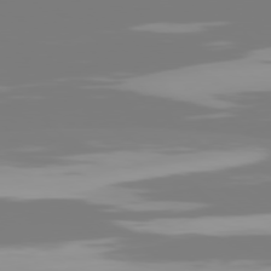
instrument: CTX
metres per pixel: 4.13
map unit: Hpe
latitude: 78.2901
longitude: -138.3656
